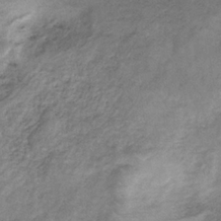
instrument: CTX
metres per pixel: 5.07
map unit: HNb
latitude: -32.6141
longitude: 61.6911
